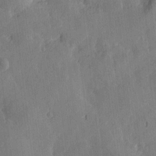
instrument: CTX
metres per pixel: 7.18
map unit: Htu
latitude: -2.4817
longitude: -176.2144
